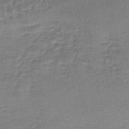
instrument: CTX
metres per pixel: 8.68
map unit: lHb
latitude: -42.0283
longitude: 58.9163
